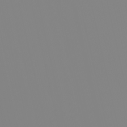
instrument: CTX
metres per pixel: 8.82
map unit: Nhu
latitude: -6.2550
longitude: -85.0648
